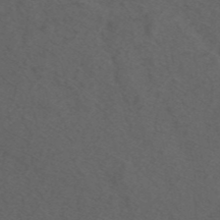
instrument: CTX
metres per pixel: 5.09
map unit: ANa
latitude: 44.2711
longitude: 27.2564
